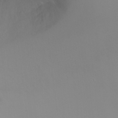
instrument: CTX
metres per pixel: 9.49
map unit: Ht
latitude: -2.9163
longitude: -27.1592
